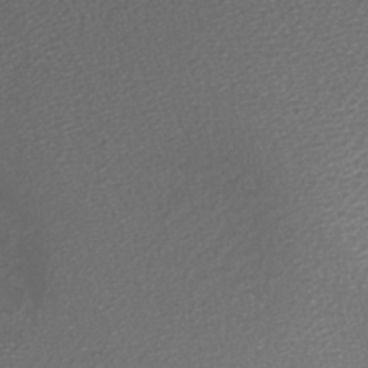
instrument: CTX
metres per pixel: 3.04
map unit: Nhu
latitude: -7.9178
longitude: -91.5749
